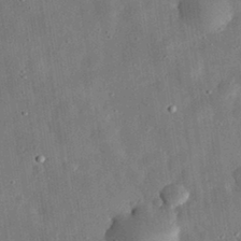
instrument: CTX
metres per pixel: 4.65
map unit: eHh
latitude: 31.9717
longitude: -77.0080
